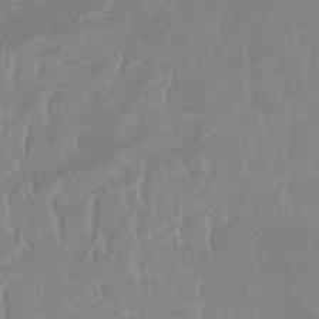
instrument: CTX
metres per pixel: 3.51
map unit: lHb
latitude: -33.6911
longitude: 69.5210
